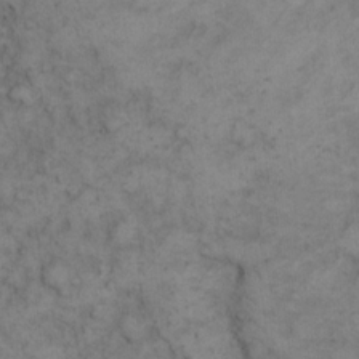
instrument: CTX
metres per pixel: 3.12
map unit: eHh
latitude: 12.9136
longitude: -63.5749
